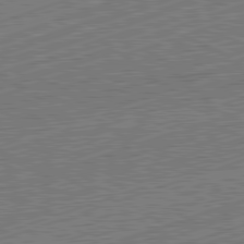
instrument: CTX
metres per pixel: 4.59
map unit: Hpe
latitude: -82.3306
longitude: 19.2565
